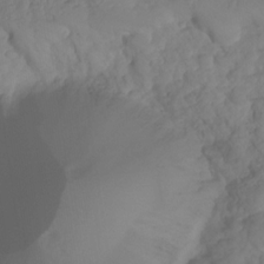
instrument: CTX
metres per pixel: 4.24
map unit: HNhu
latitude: -25.1809
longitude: 50.2928
